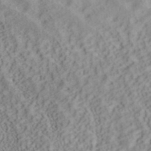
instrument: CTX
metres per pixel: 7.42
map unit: ANa
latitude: 40.0444
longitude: 28.1795
